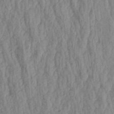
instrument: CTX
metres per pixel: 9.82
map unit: Aa
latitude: 20.5357
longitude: -143.4049
